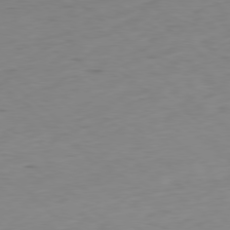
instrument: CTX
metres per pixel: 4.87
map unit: Hpe
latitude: -78.8975
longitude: 16.2929
